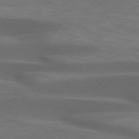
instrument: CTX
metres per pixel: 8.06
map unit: lApd
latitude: 74.1767
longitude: -52.5357
